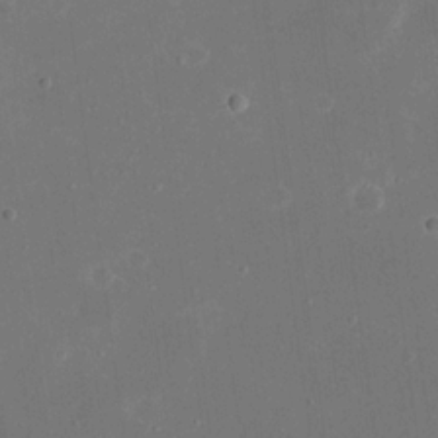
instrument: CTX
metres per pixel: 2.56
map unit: eHh
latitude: 19.0836
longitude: -70.6301
